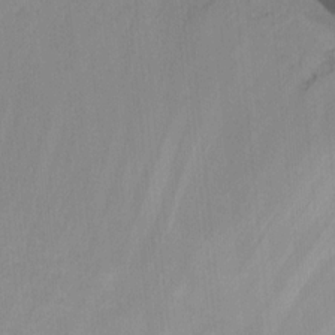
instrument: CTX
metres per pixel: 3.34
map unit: Ht
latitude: 12.1200
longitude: -40.9702
